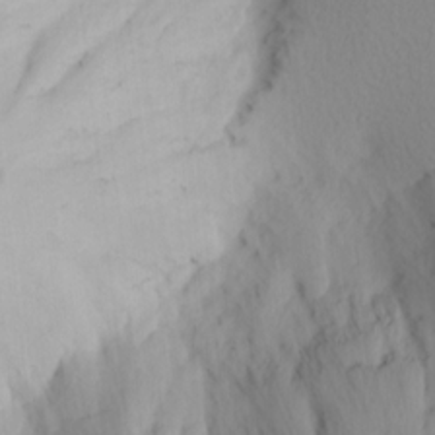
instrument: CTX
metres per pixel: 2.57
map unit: Nhu
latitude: 0.2522
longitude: -79.7639
